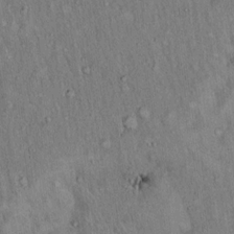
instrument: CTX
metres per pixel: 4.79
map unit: Hto
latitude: 15.3671
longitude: -58.9514
